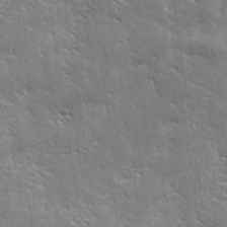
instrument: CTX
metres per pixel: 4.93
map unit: Hve
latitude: 31.3860
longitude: 149.6155
